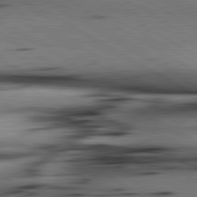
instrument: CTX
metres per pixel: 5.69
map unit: lApd
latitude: 80.3845
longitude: 163.0486
